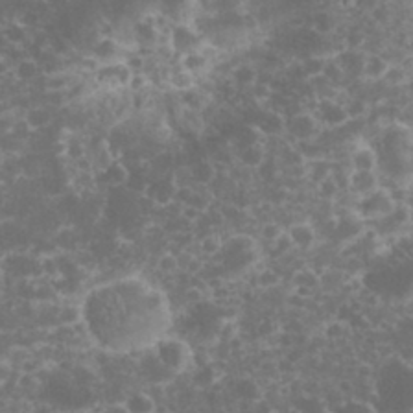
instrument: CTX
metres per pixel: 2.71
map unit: eHh
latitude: 32.8380
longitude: -61.6316
